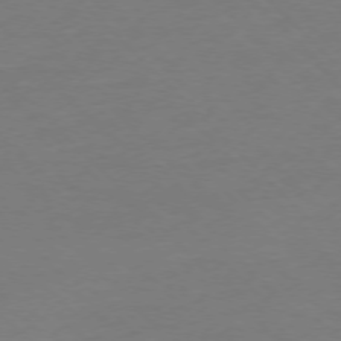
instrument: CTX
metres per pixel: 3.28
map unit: Ap
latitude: -76.8597
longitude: -79.9528
